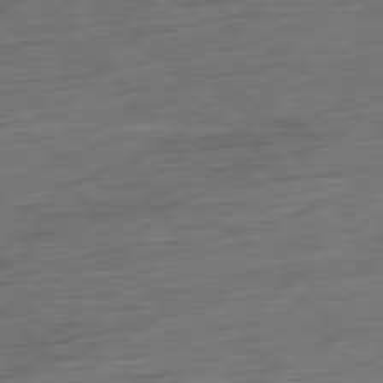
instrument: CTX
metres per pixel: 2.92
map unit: Ap
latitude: -80.3684
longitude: -68.8191
